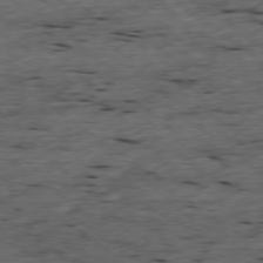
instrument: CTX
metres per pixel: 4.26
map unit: Ap
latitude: -78.8597
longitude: -89.8017
